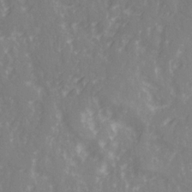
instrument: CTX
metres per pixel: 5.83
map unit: Ave
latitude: 20.9325
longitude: -131.9340
